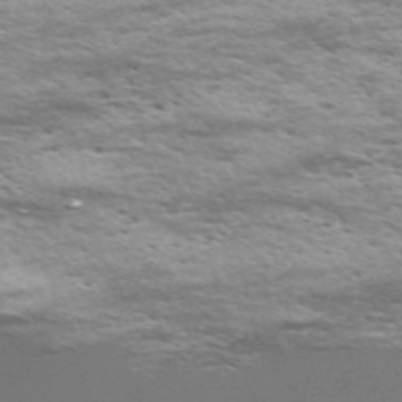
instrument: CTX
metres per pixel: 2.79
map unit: Nve
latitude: -59.2942
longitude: 57.0108
